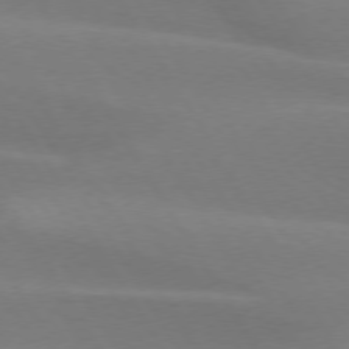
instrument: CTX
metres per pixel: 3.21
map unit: lApd
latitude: 74.8002
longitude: -65.8961
